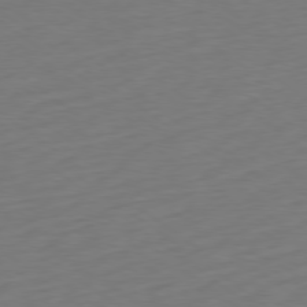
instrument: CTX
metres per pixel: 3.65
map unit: Ap
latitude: -78.9919
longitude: -68.2901
